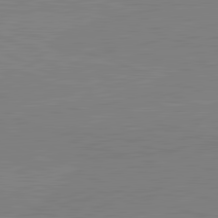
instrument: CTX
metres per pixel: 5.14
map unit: lApd
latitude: 82.1388
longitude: -158.7813
